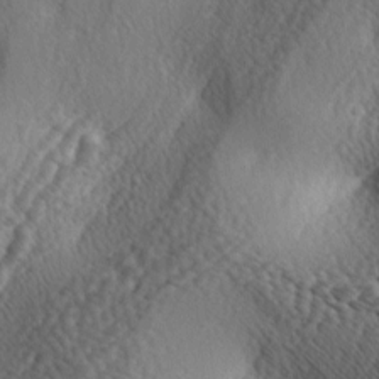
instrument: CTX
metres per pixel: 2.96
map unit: lAa
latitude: -4.3306
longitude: -124.4979
